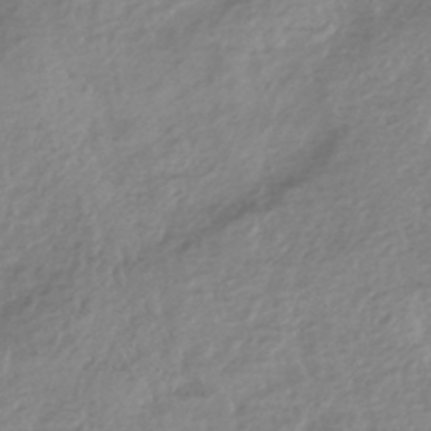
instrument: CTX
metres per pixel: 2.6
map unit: HNhu
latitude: -44.3306
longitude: 97.0109
